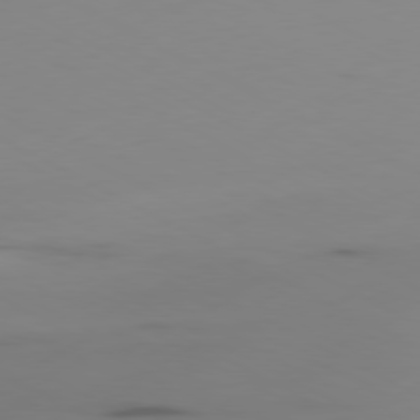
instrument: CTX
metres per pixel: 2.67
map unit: Ap
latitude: -80.2362
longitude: -62.6302
